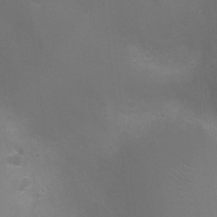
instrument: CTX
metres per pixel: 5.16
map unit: Ht
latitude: -3.4265
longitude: -18.8569
